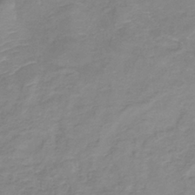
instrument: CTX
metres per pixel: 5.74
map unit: eHb
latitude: -36.2550
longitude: 73.3509
